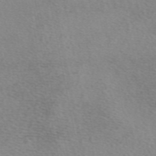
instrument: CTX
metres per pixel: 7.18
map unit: eAb
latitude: 49.5182
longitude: 106.8786
